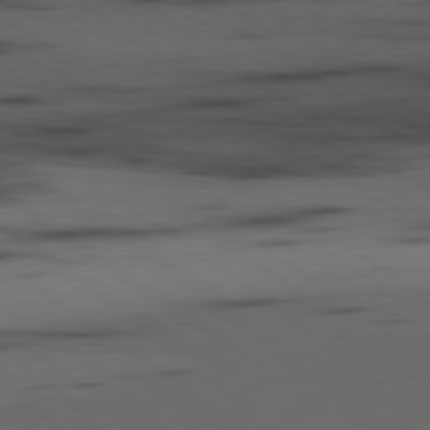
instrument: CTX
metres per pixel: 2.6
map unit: lApd
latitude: 79.8206
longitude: 159.8611
